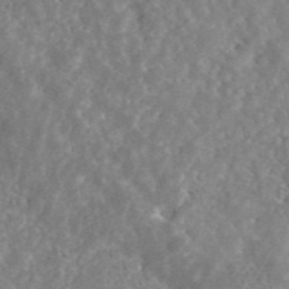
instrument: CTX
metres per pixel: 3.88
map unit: ANa
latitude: 45.5182
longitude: 29.8989
